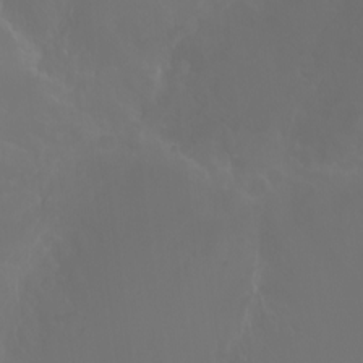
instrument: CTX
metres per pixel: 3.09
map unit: Ht
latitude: -3.0297
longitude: -60.5923
